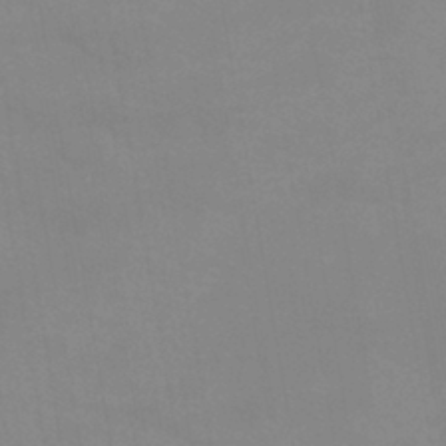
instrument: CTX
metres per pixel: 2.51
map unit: lHb
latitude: -40.2172
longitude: 77.0109
